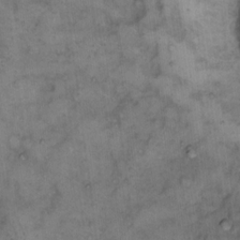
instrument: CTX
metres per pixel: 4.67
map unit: eHh
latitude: 14.8191
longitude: -64.1011
